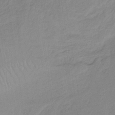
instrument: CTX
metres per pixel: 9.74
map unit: HNb
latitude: -33.5966
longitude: 64.4629
